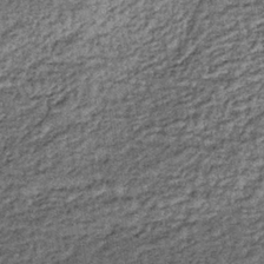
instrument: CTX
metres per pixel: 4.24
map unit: lHb
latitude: -36.0850
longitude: 66.5952
